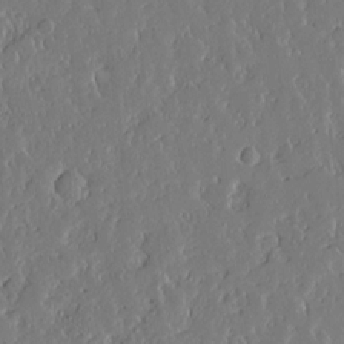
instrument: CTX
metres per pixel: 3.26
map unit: Aa
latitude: 12.6491
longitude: -126.6302
